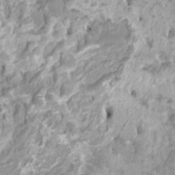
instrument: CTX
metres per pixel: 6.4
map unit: HNhu
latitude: 3.5749
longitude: -2.8002
